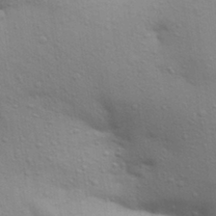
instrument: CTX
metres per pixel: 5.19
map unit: Aa
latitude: 30.5924
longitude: -147.4238
